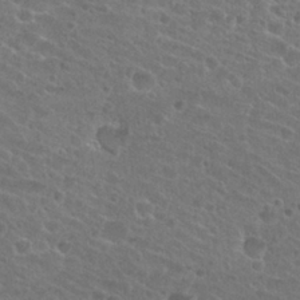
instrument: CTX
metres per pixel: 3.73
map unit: Nhu
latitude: 27.1592
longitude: -51.1781
